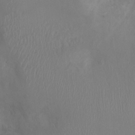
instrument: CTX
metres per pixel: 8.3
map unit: Ht
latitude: -2.2928
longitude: -16.3278
